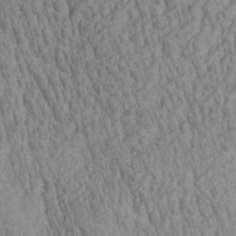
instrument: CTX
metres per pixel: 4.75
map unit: Aa
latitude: 29.6883
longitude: -138.1389
